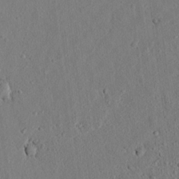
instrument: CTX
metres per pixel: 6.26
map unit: lAvf
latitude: 7.8394
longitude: 167.1431
